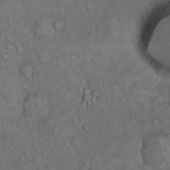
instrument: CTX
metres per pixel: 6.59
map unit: Hto
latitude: 15.8017
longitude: -56.9891
